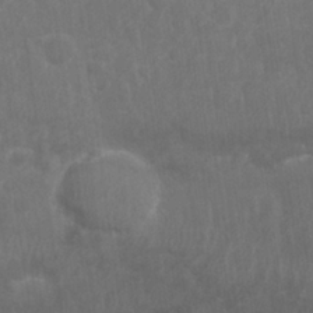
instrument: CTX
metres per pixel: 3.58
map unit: Nhu
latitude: 26.2145
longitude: -62.2523
